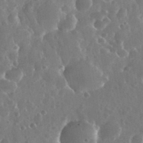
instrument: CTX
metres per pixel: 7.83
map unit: eHh
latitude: 34.4979
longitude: -57.9906
